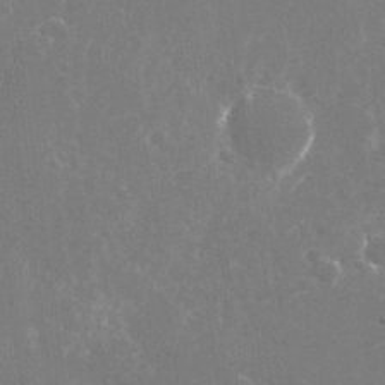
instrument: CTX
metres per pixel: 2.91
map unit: Nhu
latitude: -25.6155
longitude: -72.0444
